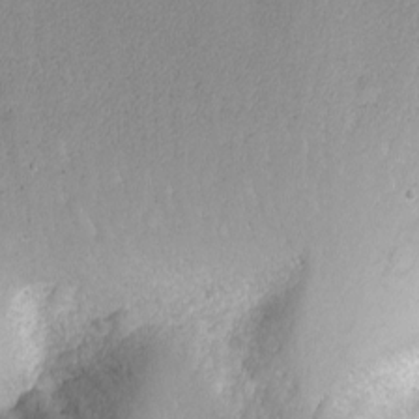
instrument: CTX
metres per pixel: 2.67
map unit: Nhu
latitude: -8.3873
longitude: -73.0458
